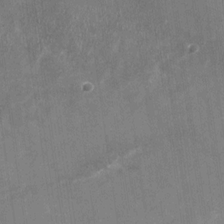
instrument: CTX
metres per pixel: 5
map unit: Nhu
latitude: -28.2740
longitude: -75.3293
